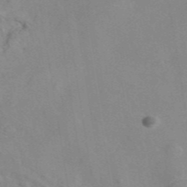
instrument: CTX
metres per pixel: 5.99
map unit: eAb
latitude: 46.1956
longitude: 111.1242
